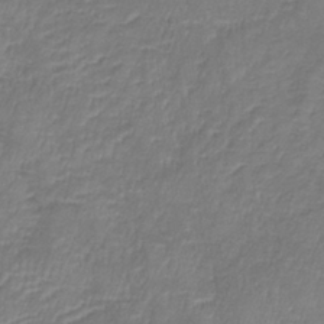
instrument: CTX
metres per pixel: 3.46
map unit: lHb
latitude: -39.4077
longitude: 73.9556
